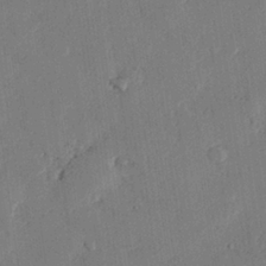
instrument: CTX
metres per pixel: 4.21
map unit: eHh
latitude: 27.1214
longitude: -81.3293
